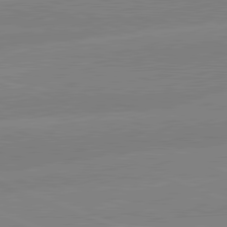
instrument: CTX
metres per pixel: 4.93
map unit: lApd
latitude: 81.5371
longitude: -169.6883
